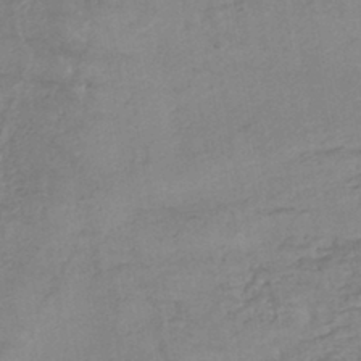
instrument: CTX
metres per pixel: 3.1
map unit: HNhu
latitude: -43.8233
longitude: 102.2740
